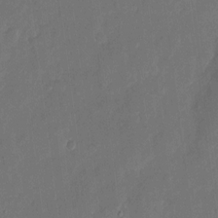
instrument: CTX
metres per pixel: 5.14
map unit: eHh
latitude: 10.3467
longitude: -70.6868
